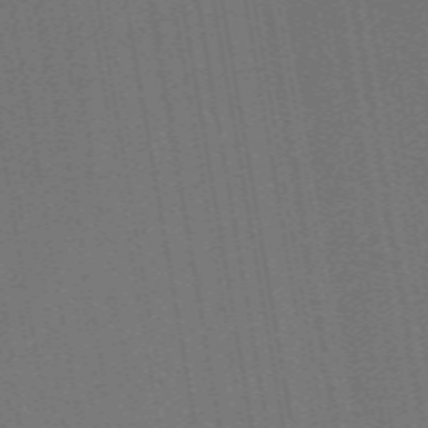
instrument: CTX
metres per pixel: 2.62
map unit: ANa
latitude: 51.9906
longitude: -70.9891
